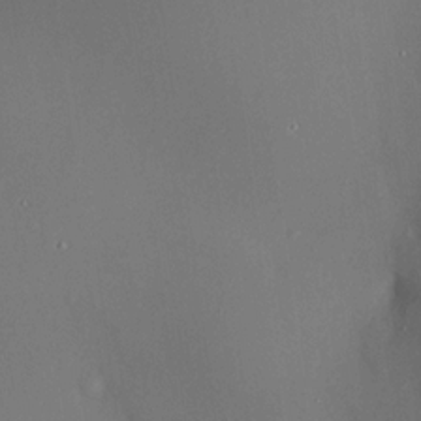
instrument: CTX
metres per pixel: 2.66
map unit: HNhu
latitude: 12.4790
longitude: 11.4643
